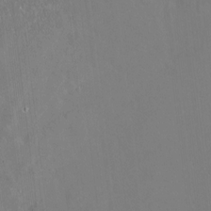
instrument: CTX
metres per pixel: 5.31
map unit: Hto
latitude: -13.5210
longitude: -41.8961
